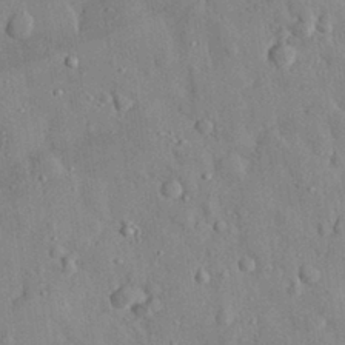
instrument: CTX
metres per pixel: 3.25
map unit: eHh
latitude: 29.1781
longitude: -77.3859
